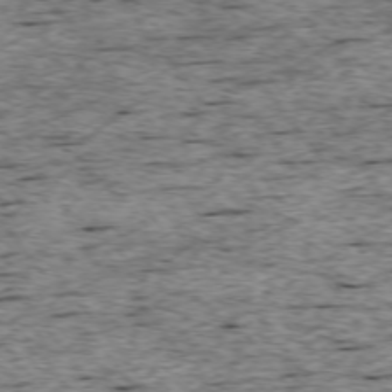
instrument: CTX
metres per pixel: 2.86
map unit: Ap
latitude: -74.8786
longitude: -87.2726
